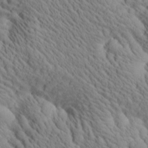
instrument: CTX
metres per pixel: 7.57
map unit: Htu
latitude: 0.8380
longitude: 175.0486
